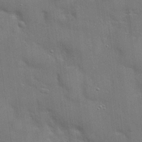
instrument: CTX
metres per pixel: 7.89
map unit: Hto
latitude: 20.7247
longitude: -51.9717
